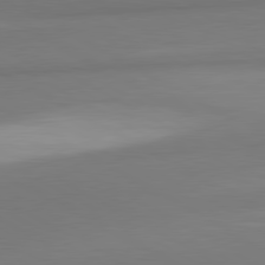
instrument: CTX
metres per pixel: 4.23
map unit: lApd
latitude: 80.4223
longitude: 173.7100
